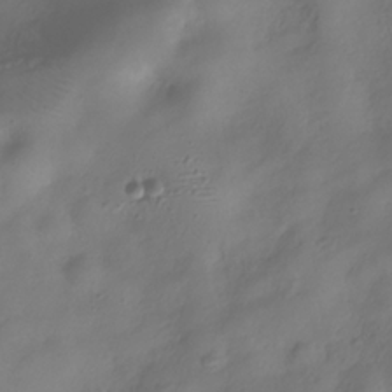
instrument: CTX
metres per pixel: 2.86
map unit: Hve
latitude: -31.8800
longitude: 95.0297
